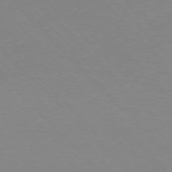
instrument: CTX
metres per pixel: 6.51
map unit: Ap
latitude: -77.1809
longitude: -69.6883
